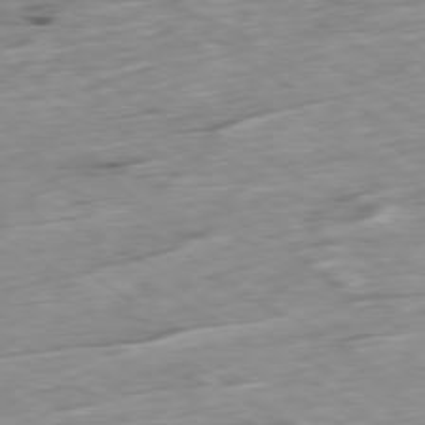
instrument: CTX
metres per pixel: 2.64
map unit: Ap
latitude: -79.7855
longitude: -88.8569
